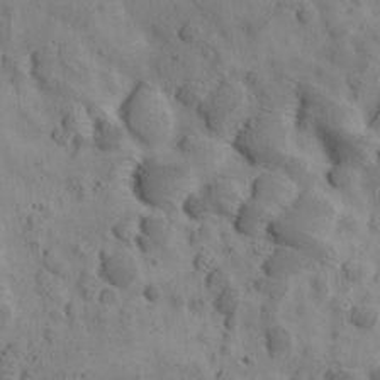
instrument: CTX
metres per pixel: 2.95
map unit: Ave
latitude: 11.9339
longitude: -105.8017
